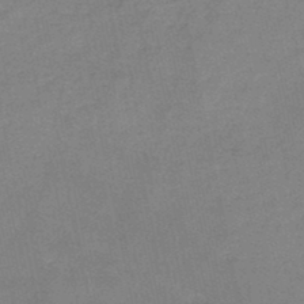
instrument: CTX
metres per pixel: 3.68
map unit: HNb
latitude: -46.0850
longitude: -35.9150
